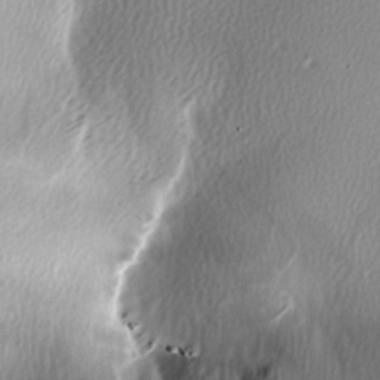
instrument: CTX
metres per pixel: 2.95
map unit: Ave
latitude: -6.7463
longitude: -122.8569
